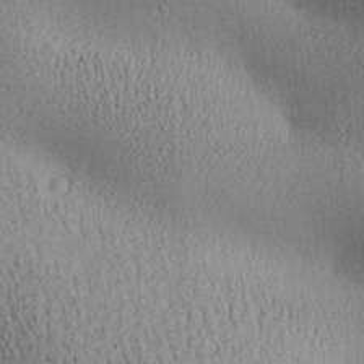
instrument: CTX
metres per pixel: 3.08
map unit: Aa
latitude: 25.8016
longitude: -134.7246
